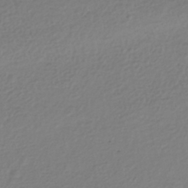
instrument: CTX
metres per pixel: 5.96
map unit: HNhu
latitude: -42.7463
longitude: 97.0865
